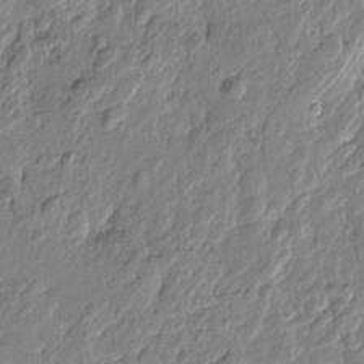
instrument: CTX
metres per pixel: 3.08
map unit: Htu
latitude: -1.6155
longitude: -179.3671
